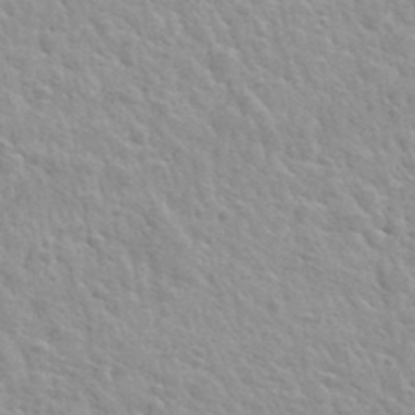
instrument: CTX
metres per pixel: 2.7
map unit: Hto
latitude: 35.6316
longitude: -50.4034
